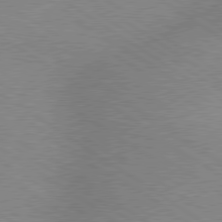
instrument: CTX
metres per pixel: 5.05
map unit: lApd
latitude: 79.3671
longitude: -152.2712
